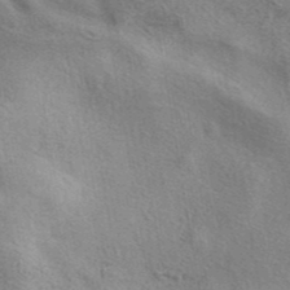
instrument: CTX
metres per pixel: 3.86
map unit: eAb
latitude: 40.7624
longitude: 103.7100
